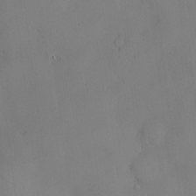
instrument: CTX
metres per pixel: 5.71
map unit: Hve
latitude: -10.2173
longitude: 176.1417
